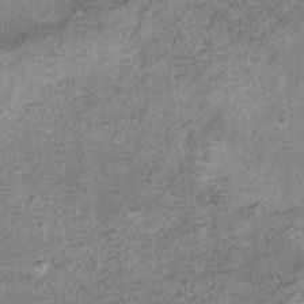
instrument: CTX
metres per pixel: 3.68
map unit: Ht
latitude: 11.2348
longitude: -39.2348
